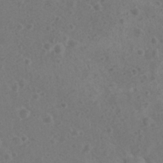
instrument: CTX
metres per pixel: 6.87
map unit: Nhu
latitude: 2.4790
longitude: -14.8002
